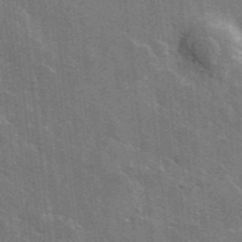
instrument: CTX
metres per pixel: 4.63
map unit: lHvf
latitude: 35.8205
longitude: -90.9703
